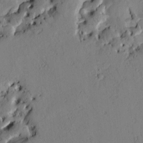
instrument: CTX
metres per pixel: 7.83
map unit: Htu
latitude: 3.4048
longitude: 178.8219
